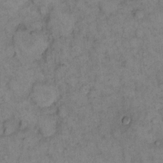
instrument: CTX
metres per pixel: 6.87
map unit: eHh
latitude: 15.5938
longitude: -65.1592
